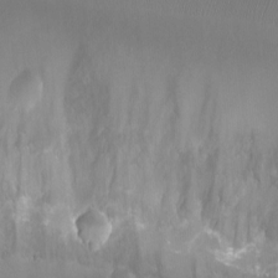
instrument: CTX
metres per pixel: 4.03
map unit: Ht
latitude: -2.9730
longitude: -20.7058
